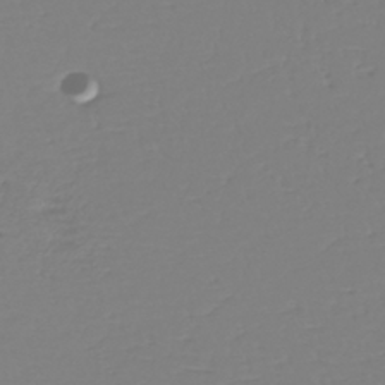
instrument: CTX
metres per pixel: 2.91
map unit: eHh
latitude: -42.3306
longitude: -32.8191
